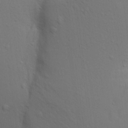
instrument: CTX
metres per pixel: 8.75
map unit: Aa
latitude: 19.4237
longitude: -143.0270
